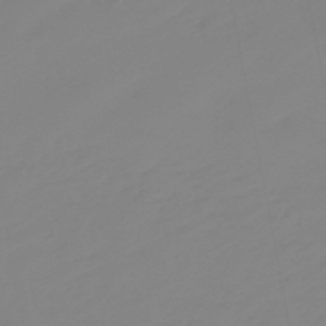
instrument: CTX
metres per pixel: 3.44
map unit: eHb
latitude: -48.5385
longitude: 85.1053
